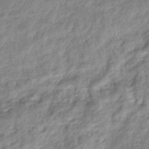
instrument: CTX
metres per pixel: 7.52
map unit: eHb
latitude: -37.8611
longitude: 80.4629
